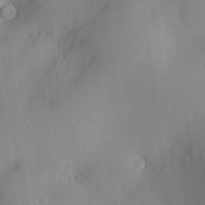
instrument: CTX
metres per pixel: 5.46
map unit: Htu
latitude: -7.1242
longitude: 175.5966
